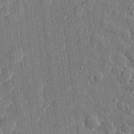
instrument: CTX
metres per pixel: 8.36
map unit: lHvf
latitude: 22.5168
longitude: 144.8030
